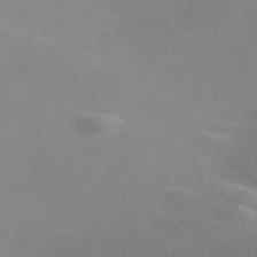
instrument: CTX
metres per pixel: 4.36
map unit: Nve
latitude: -57.6344
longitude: 62.8408
